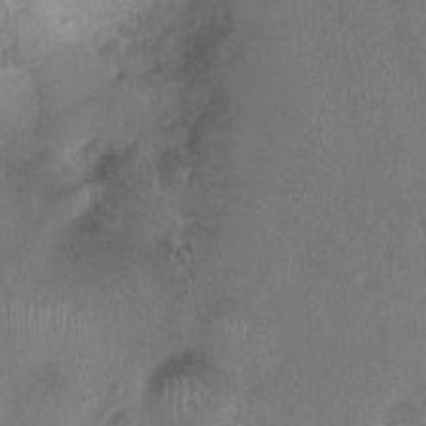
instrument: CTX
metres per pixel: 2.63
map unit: Nhu
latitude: 0.9891
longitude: -15.1404
